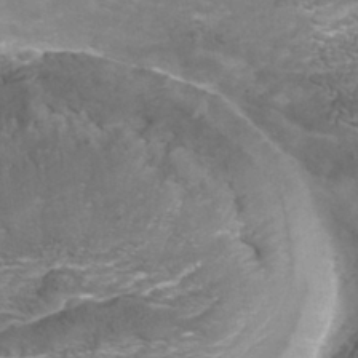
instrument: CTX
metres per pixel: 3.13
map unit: Nhu
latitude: -41.4643
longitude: -84.8191
